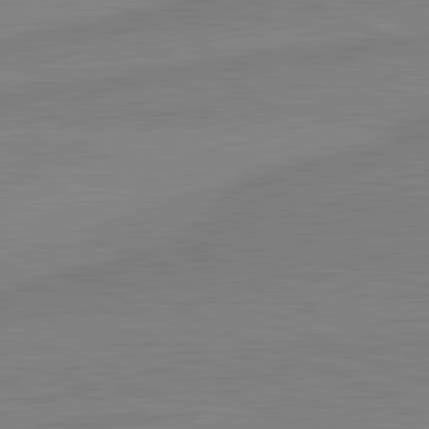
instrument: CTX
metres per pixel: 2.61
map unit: lApd
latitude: 81.8016
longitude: -172.5356
